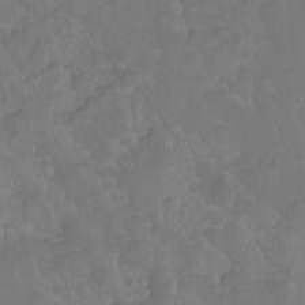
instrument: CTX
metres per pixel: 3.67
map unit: Hto
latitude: -7.1998
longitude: -44.6679
